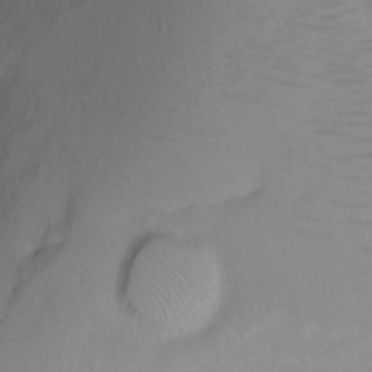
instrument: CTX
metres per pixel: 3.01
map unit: Ht
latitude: 2.8002
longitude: -34.1011
